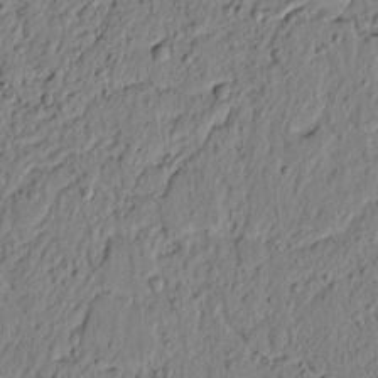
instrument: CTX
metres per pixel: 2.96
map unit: lAvf
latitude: 6.8002
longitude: 165.0676
